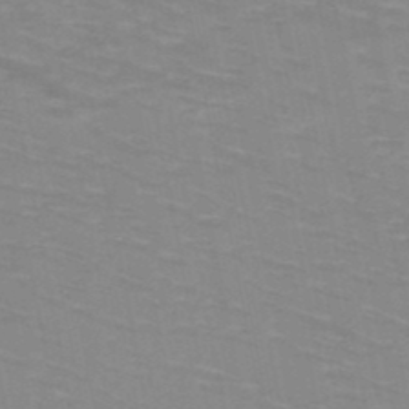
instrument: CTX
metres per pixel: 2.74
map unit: HNb
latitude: -47.8611
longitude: -46.9136
